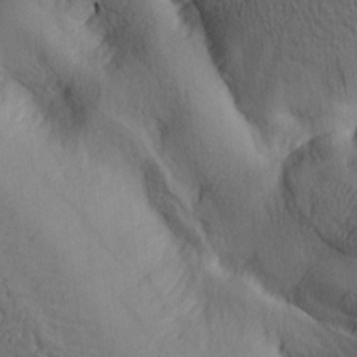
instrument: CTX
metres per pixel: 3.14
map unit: lAa
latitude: 4.6679
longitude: -114.1199
